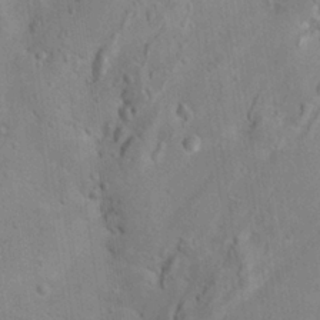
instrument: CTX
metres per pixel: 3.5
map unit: Hto
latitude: 17.8961
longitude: -38.5735
